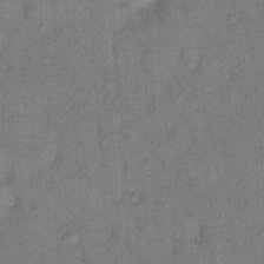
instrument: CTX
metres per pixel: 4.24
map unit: Hto
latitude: 10.1200
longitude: -61.8772
